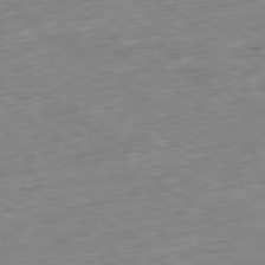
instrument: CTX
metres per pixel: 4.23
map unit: Ap
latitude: -79.5777
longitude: -91.1970
